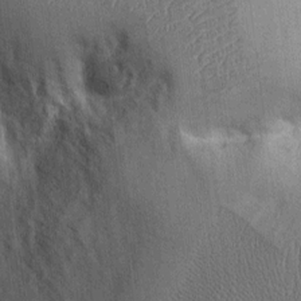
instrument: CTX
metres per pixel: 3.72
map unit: Ht
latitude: -2.1416
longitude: -14.0633
